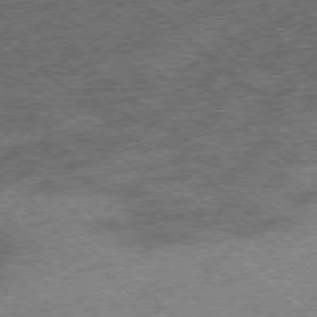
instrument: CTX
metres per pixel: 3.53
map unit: Ap
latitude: -78.4251
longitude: -48.8002
